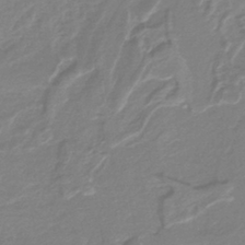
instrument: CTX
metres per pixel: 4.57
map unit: lHb
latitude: -41.8233
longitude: 52.0472
